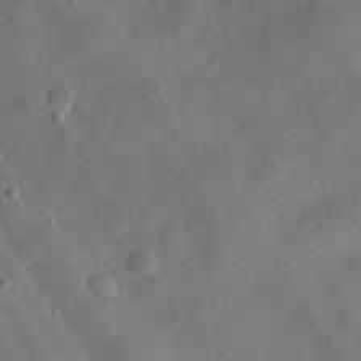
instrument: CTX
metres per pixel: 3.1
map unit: eHh
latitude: 29.9150
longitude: -72.7247
